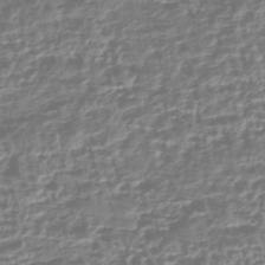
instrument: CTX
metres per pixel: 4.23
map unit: HNhu
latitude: -43.5588
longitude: 106.6897
